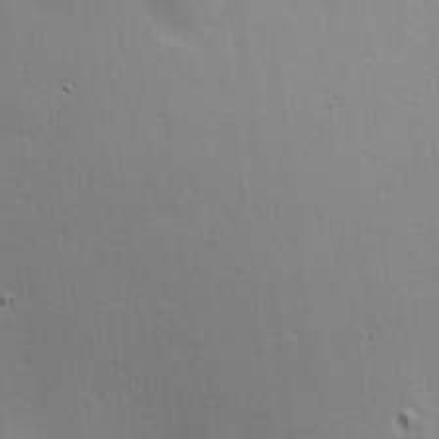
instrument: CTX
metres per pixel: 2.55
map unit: Hve
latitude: 18.3089
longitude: 149.5399
